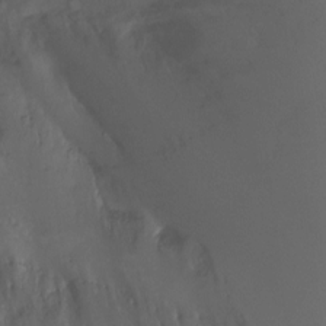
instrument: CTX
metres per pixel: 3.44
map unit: Ht
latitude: -5.8800
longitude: -26.3656
